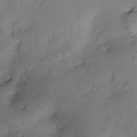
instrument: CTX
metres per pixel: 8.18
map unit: Nve
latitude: -22.7463
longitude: -138.3467
